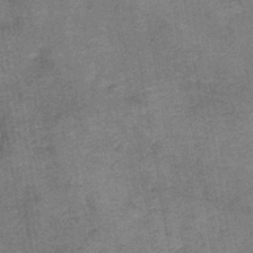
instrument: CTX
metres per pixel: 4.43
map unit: lHb
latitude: -42.1605
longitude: 79.0864
